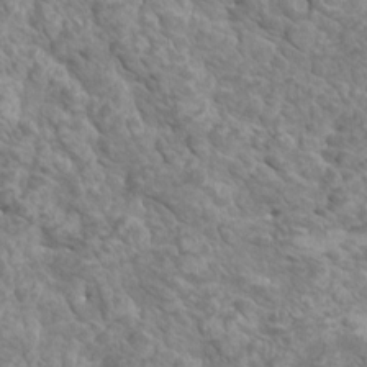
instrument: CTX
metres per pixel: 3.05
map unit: HNhu
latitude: 1.6505
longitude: 6.9541
